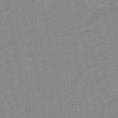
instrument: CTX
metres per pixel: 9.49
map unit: lHb
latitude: -48.1984
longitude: 78.1794
